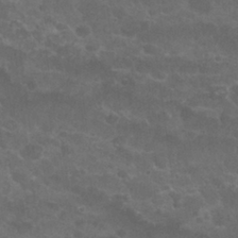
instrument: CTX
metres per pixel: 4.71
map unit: Nhu
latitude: 26.3656
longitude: -51.1970
